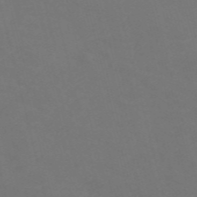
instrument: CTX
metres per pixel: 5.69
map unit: Nve
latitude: -57.3698
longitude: 51.7289
